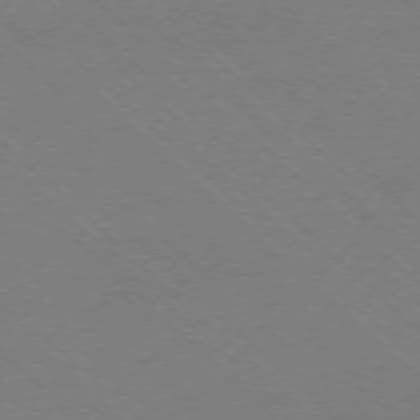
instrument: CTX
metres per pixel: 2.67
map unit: Ap
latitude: -77.4832
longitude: -65.7827
